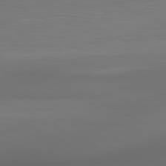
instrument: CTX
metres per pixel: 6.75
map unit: lApd
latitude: 80.8758
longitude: 136.4629
